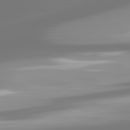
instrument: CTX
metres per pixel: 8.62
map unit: lApd
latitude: 81.8772
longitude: -166.5168
